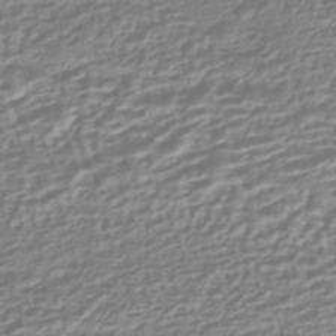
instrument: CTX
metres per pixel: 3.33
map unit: HNhu
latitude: -44.0661
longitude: 99.9556
